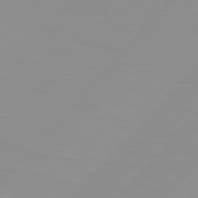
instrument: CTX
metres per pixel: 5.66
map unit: Hpe
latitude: 77.5182
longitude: -139.9717
